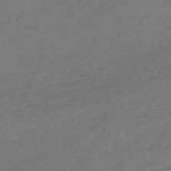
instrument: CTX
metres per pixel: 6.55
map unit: lHb
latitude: -45.0298
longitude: 68.9541
